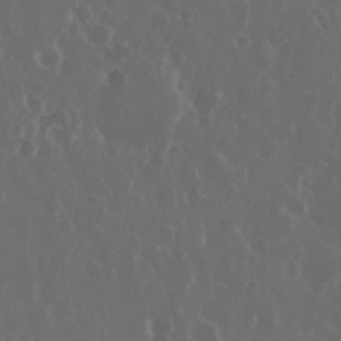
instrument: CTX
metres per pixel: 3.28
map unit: eHh
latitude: 33.7450
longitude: -59.1592
